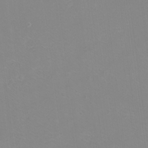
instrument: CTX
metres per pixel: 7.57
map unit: eHh
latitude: -10.7841
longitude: -65.9717
